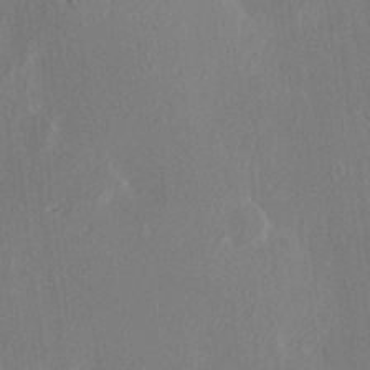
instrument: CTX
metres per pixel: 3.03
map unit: Hve
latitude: 19.5371
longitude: 149.5966
